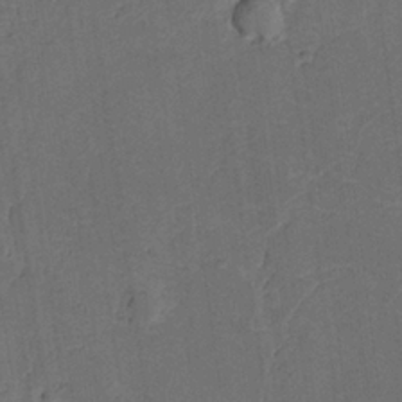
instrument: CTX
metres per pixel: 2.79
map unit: Nhu
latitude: 18.4601
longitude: -74.1578
